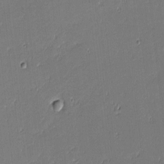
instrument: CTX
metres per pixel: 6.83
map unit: eHh
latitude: -3.5777
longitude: -82.4223
